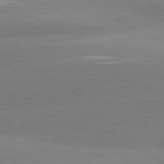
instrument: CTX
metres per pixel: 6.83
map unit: lApd
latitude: 80.7624
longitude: -151.5371
